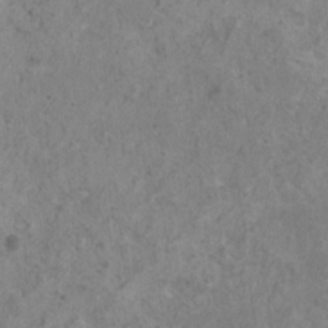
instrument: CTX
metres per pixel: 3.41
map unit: HNhu
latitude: 0.8002
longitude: 3.5021
